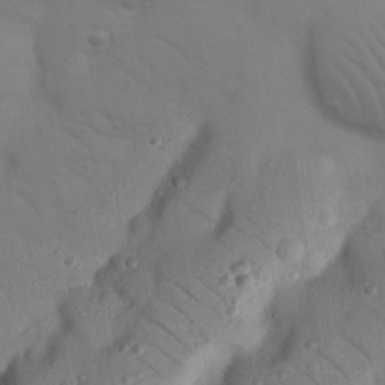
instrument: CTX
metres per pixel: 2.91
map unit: Nhu
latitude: 23.5749
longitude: -73.6505
